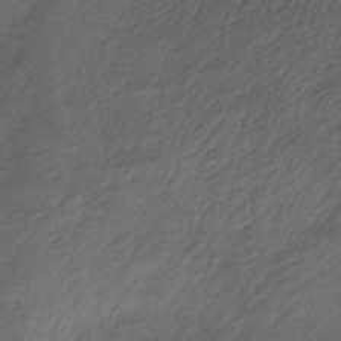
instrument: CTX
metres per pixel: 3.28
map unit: HNb
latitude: -32.5007
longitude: 56.5196
